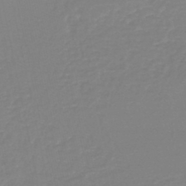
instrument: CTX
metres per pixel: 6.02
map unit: lHb
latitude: -44.4818
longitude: 55.7856
